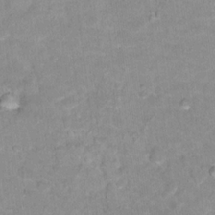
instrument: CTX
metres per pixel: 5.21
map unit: Hto
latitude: 17.2726
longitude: -35.5938
